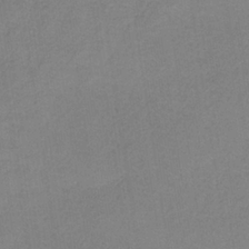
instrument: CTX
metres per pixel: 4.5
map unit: HNb
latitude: -34.4062
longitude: 54.5952
